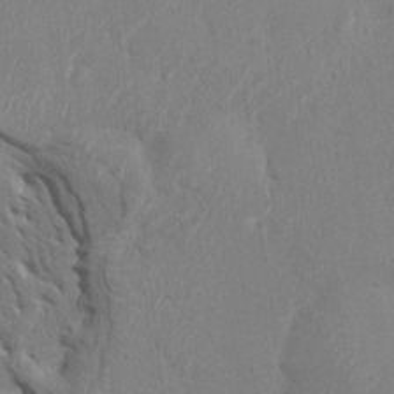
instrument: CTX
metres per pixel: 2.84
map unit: HNhu
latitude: 6.9136
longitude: -3.1403
